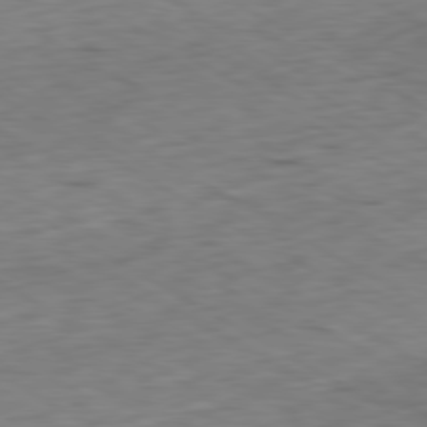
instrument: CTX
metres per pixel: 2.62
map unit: Ap
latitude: -80.7086
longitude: -71.9150
